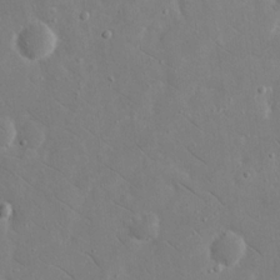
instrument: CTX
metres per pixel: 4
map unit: eHh
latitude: 17.1403
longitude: -71.1403
